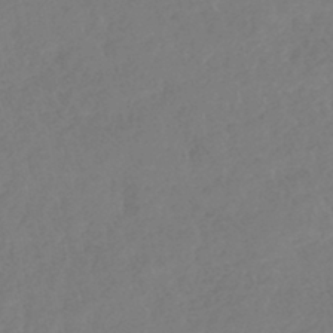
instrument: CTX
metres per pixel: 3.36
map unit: lHb
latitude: -43.1242
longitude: 75.5399
